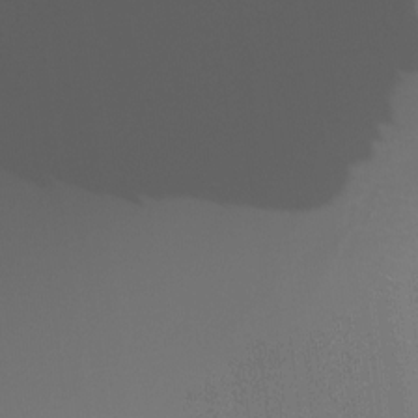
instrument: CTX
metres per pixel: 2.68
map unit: Ht
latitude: -16.0283
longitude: -48.8002
